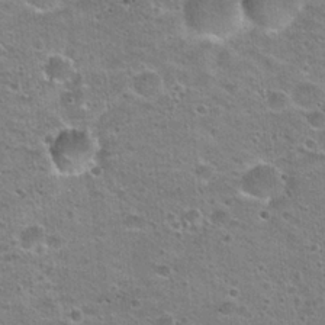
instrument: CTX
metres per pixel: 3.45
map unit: Hto
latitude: 22.9892
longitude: -49.1592
